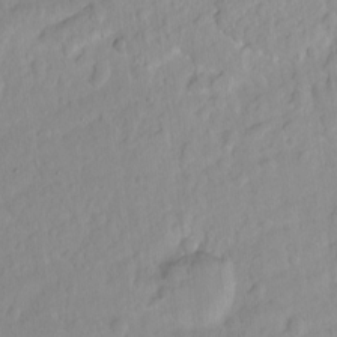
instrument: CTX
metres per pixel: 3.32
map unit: Hto
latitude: -6.9352
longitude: -47.2159
